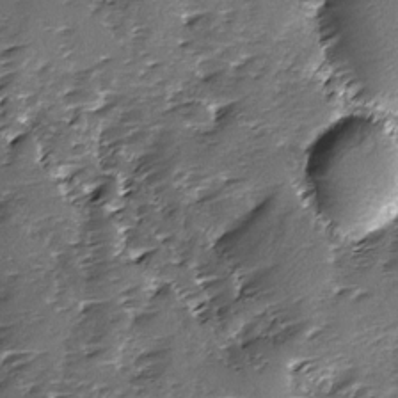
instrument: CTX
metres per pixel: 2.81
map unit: Ave
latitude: -9.5210
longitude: -117.8583
